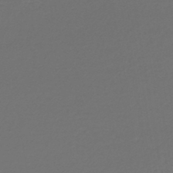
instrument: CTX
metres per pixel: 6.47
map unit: lHb
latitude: -42.8974
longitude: 61.7667
